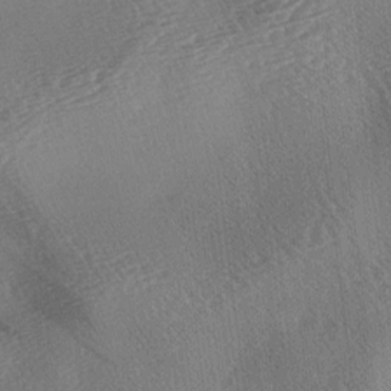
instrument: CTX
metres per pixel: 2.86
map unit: lAa
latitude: -3.7666
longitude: -126.2712
